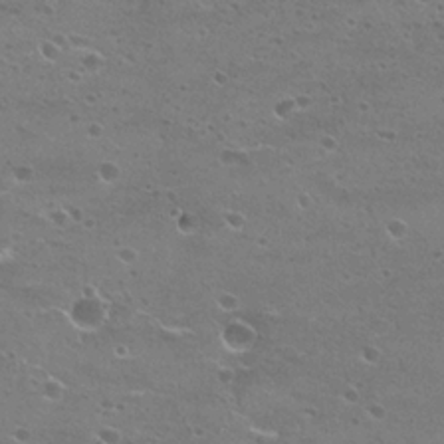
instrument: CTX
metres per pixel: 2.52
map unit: Hto
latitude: 22.9325
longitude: -41.7449
